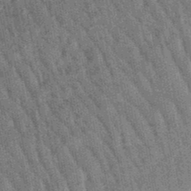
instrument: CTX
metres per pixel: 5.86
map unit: lHb
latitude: -47.6533
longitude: 75.7289
